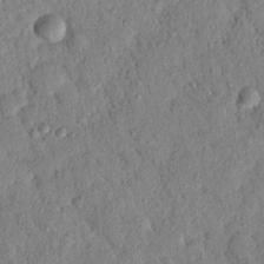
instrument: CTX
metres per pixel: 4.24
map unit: Nhu
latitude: 20.8758
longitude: -78.4034
